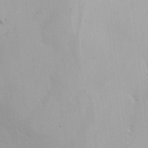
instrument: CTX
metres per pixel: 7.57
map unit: Nhe
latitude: -2.4817
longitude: -58.9703
